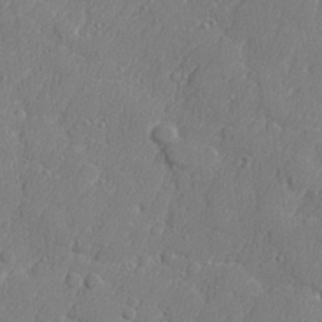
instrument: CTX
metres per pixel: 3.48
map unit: lHvf
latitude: 24.0633
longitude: 141.7289
